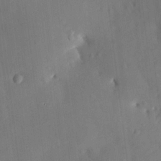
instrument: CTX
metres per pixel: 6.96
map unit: lHvf
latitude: 14.2712
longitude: 179.3131
